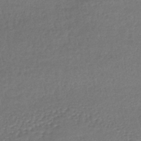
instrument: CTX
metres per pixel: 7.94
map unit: lHb
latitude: -41.4265
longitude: 69.4454
